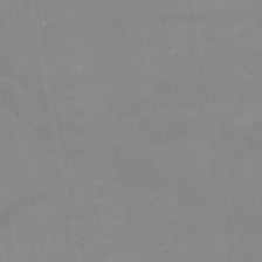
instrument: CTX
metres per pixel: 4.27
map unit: HNb
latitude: -49.5966
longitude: -40.3845
